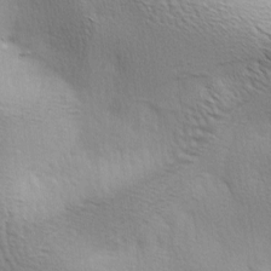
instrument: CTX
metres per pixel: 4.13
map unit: lAa
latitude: -4.5951
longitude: -121.6694
